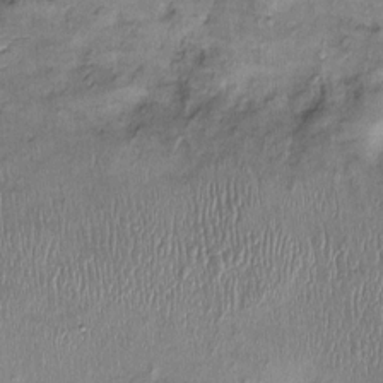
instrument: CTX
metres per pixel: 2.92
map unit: Ht
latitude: -1.1998
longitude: -14.1956
